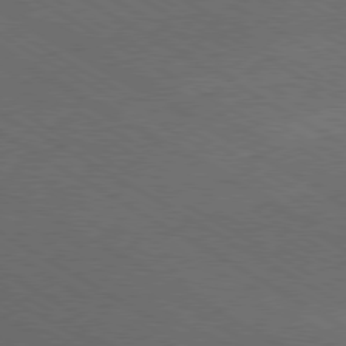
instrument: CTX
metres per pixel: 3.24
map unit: Hpe
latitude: -80.8030
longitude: 16.5385
